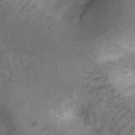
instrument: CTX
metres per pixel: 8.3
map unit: Ht
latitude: 4.4979
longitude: -28.4601
